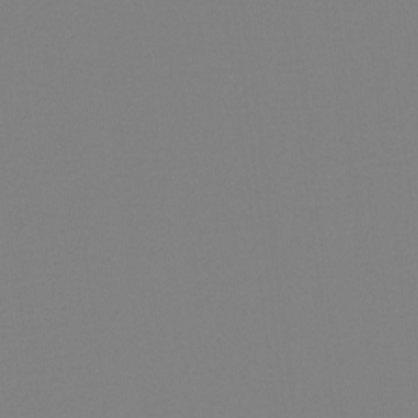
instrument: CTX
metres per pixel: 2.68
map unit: Htu
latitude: -13.3510
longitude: -49.5371
